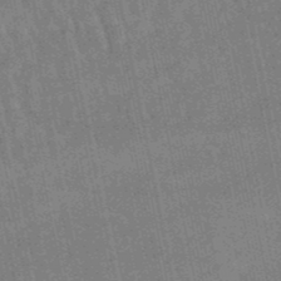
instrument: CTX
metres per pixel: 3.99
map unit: lHb
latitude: -49.2187
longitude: 73.8989
